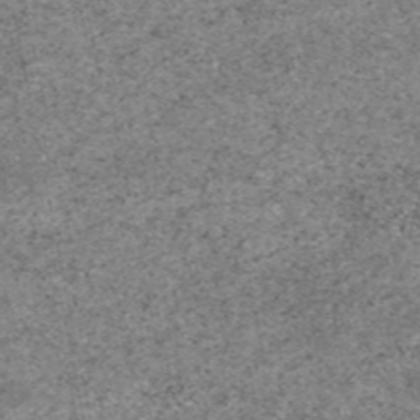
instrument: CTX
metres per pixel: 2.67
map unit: eAb
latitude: 47.0459
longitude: 118.6518
